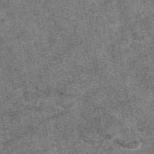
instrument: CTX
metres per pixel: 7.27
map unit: eAb
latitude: 47.6127
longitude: 107.2943
